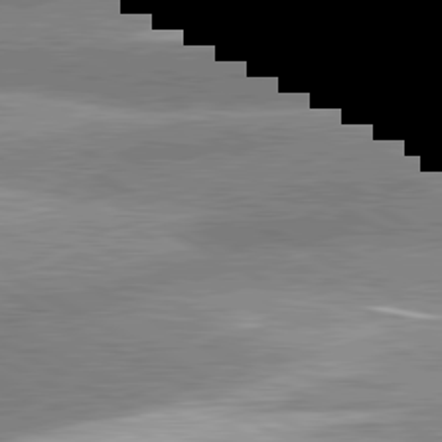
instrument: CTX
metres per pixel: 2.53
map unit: lApd
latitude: 81.1592
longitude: -162.9325
